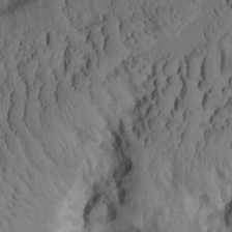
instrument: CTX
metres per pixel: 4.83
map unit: Aa
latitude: 8.7246
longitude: -127.3482
